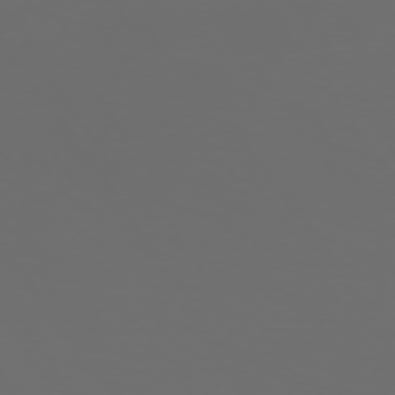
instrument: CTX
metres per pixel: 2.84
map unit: Hpe
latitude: 73.9528
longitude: -124.2333
